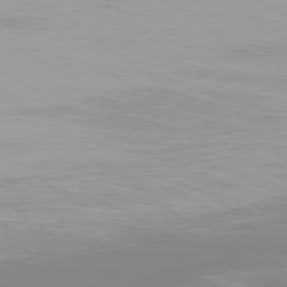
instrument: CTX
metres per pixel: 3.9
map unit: Ap
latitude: -79.1998
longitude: -96.1011
